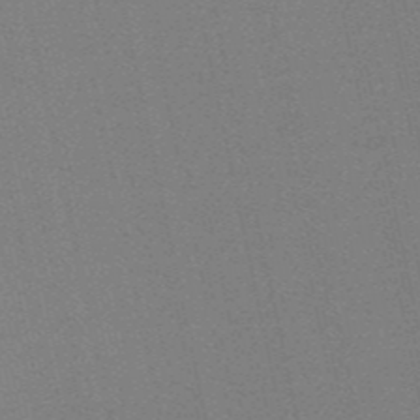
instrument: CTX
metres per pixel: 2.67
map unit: HNb
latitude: -52.8219
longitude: -47.7261
